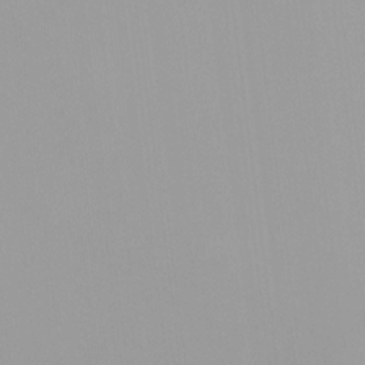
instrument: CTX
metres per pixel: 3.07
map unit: HNhu
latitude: -0.1984
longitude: -5.3293
